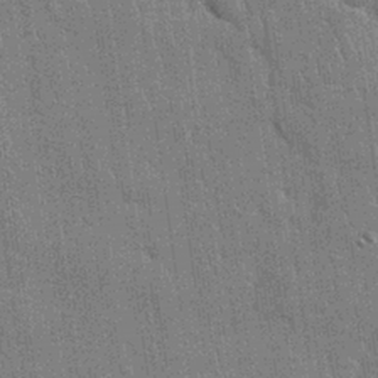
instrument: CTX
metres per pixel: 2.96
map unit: Nhu
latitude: 28.1767
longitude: -68.1767
